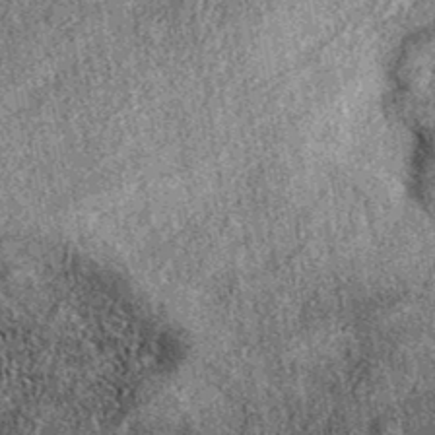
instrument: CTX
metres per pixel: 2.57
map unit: eAb
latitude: 37.9906
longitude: 108.4440
